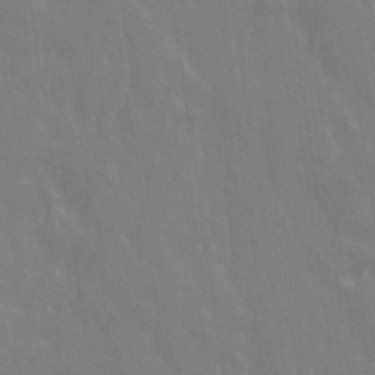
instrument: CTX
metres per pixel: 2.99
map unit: Ave
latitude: 20.8758
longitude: -134.3467
